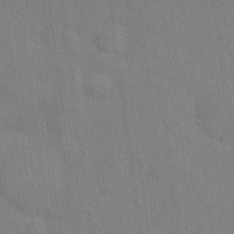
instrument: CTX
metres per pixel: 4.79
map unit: Hto
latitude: 20.6113
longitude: -54.1389
